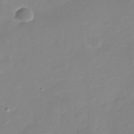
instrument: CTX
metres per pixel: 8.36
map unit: Nhu
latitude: -27.2753
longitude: -74.1389
